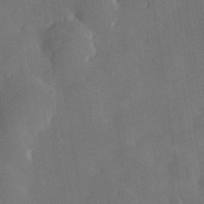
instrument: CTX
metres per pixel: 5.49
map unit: Hve
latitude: 28.2144
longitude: 144.8597
